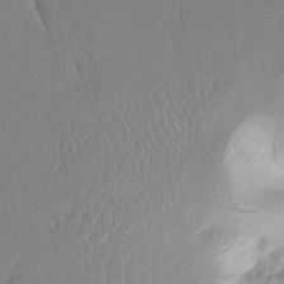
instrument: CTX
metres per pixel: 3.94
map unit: Aa
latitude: 11.2159
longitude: -126.9136
